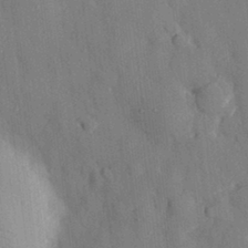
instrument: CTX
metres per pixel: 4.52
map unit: eHh
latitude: 28.8947
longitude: -76.7246
